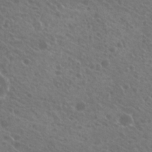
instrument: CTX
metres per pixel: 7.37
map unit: Hto
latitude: 21.9339
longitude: -30.8569
